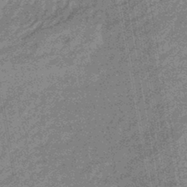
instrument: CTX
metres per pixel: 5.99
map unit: eHb
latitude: -43.9178
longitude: 86.9542
